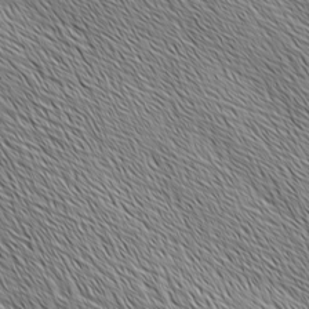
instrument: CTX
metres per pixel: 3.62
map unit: Ave
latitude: 1.5749
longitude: -114.5923
